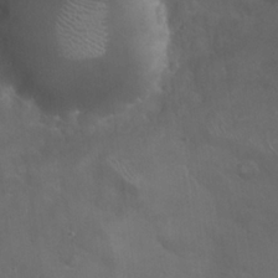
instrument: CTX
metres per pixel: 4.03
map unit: eHh
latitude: 24.6490
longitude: -63.3860
